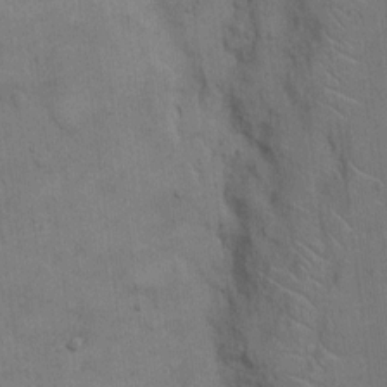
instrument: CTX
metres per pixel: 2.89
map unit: Hto
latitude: 9.9528
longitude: -61.1214
